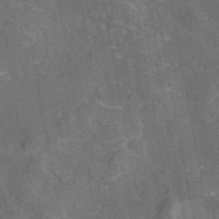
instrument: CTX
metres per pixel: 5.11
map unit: eAb
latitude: 45.8961
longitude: 108.7652
